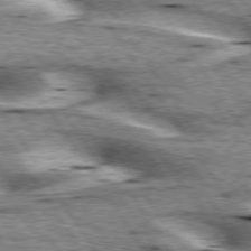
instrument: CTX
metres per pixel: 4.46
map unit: lApd
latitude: 76.3656
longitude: -59.9339
